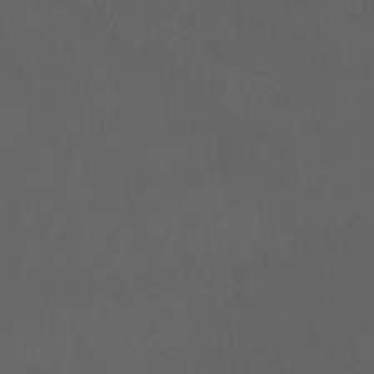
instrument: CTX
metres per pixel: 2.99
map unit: eHh
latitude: -2.5762
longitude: 19.5588
